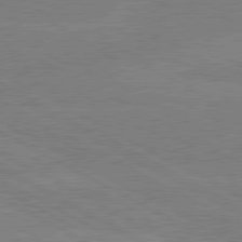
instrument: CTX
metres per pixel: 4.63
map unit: lApd
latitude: 80.3278
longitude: -127.7639
